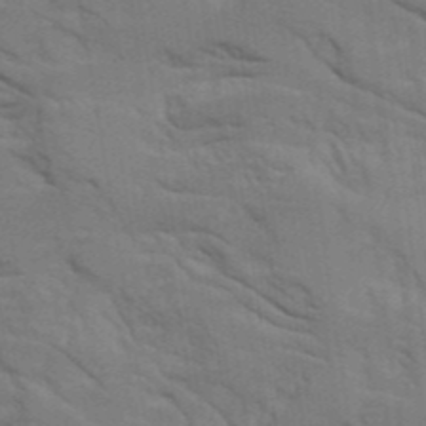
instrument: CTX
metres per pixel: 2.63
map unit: Ave
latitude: 15.6316
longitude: -129.4804
